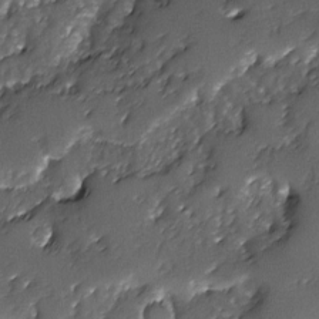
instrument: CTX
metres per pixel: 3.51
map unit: Ave
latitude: -7.6722
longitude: -118.0444
